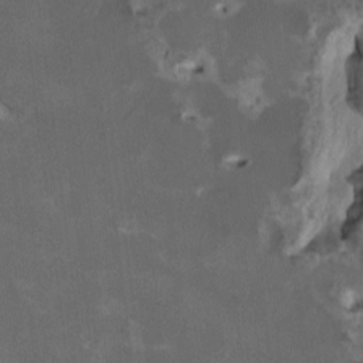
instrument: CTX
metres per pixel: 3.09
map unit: HNhu
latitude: 1.7071
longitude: -4.9703
